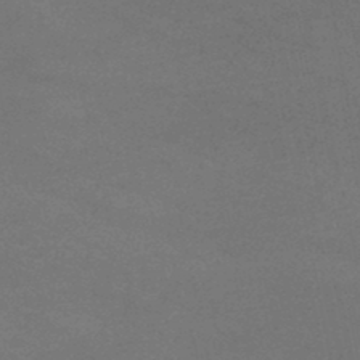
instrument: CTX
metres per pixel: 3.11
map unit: lHb
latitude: -38.6708
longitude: 73.4454
